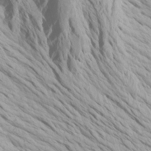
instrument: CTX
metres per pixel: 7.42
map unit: Htu
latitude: -7.3698
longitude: -66.2900
